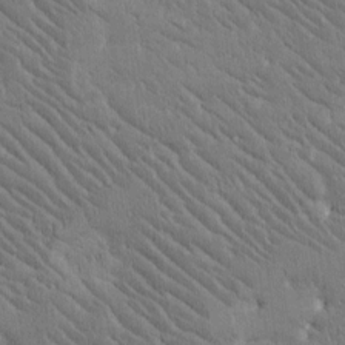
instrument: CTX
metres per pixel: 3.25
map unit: Htu
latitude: -1.9556
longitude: 176.3495
